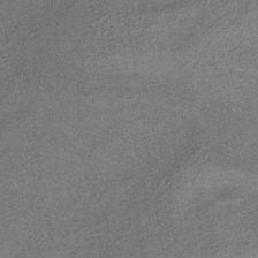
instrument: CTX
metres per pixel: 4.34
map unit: HNhu
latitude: -41.9367
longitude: 90.5763
